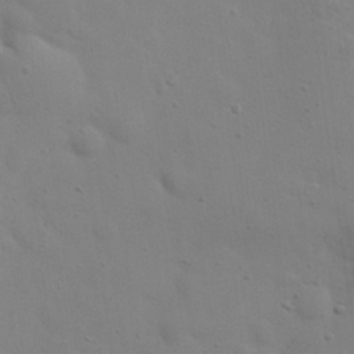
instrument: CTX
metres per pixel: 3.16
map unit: eHh
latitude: 24.2333
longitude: -69.7828
